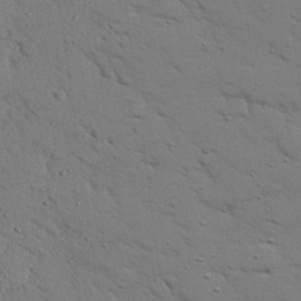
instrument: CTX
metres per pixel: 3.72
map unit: eHh
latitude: 25.7449
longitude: -77.4615
